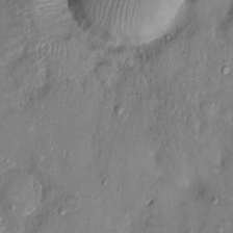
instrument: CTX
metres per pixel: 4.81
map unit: Nhu
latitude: 1.3103
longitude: -14.4790
